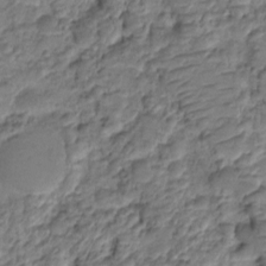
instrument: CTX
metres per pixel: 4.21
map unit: HNhu
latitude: -21.3887
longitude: 84.7085
